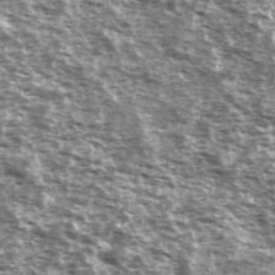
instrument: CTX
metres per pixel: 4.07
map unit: Ave
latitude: 40.2333
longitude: -108.5923
